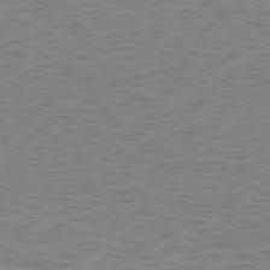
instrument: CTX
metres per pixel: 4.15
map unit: Ap
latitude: -79.6910
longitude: -69.9906
